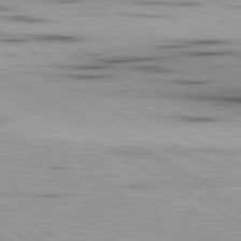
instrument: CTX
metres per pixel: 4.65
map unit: lApd
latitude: 80.2333
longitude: 157.4643
